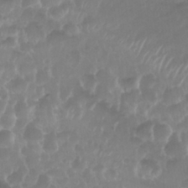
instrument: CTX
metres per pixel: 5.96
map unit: Nhu
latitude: 29.1403
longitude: -55.9717
